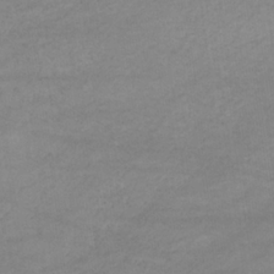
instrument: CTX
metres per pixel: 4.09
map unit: eHb
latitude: -33.1809
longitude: 70.3117
